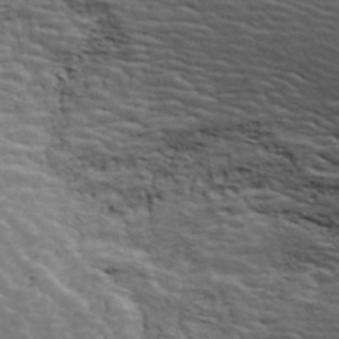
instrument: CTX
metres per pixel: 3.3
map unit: ANa
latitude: 42.5924
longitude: 29.1809
